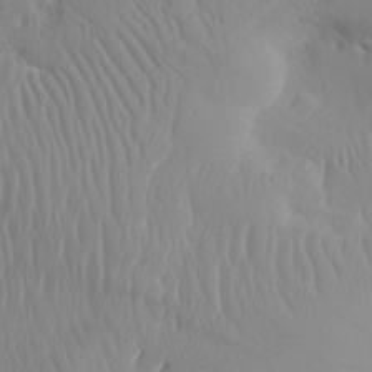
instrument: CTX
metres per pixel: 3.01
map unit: Aa
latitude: 30.8002
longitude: -140.9891
